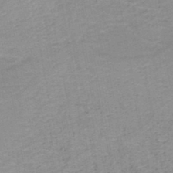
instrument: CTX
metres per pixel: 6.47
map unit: HNb
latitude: -45.8989
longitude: -44.8380
